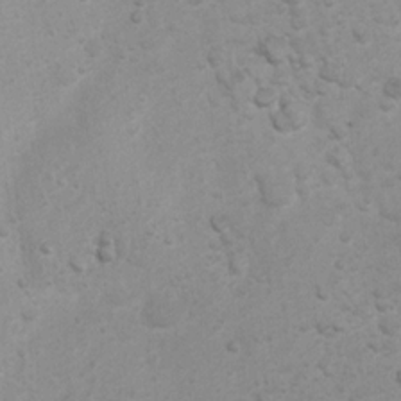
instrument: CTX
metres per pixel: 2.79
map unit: Ht
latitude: 3.3292
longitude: -28.6112
